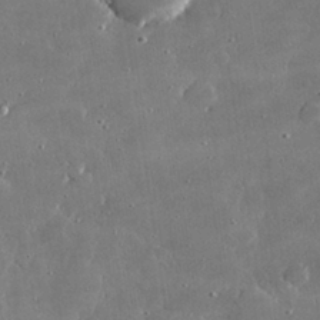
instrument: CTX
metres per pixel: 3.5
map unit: lHvf
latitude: 30.7058
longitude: -93.6882
